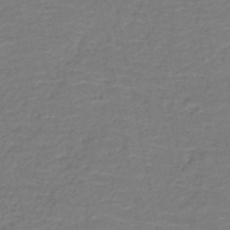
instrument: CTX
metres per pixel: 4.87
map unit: HNb
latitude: -51.0486
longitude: -48.1200
